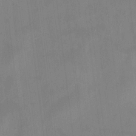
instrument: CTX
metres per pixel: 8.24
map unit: HNhu
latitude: 9.0081
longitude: 9.4265
